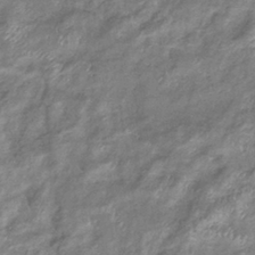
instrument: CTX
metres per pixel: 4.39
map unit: eHb
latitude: -37.4832
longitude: 76.1984
